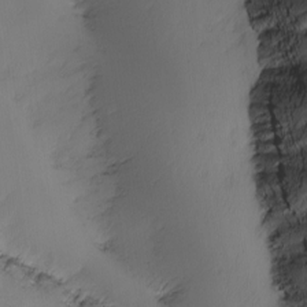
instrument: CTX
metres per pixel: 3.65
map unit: Ave
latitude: 2.5545
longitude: -111.3293
